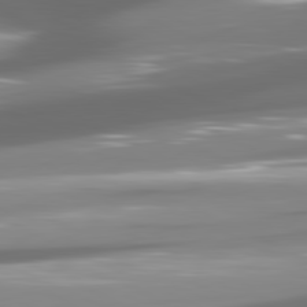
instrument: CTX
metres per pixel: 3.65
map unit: lApd
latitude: 81.1781
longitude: -146.6302
